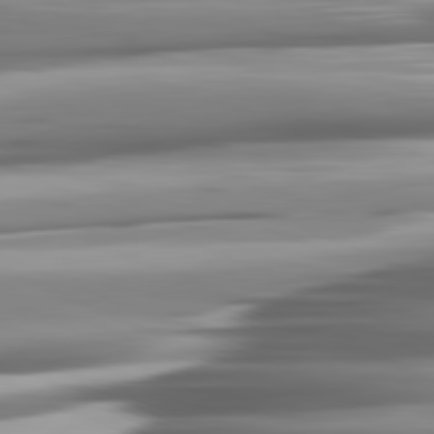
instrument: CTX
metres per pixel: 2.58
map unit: lApd
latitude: 81.8961
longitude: -140.0822
